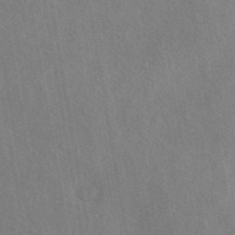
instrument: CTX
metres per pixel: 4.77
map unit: eAb
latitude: 42.3845
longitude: 109.4643
